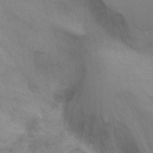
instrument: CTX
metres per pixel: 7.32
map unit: Ht
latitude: 0.9513
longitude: -44.3845
